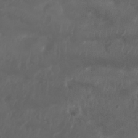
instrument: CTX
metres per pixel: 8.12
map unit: Nhu
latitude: 25.6504
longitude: -62.3845
